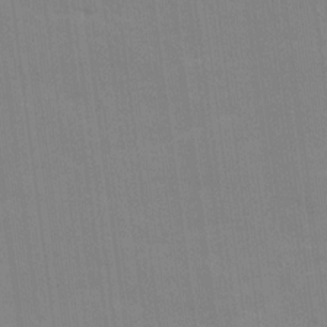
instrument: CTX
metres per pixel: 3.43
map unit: Ave
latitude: 16.1011
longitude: -138.3089
